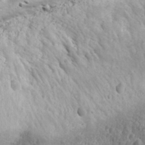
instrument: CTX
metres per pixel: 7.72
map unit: Ave
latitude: 11.6694
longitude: -104.6869
